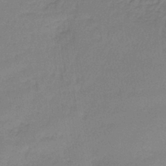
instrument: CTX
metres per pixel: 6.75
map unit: lHb
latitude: -41.9745
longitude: 59.8044
